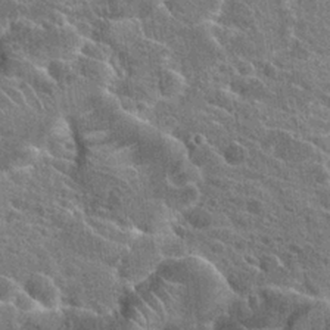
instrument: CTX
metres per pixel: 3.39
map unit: Hto
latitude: 24.1766
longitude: -39.7261
